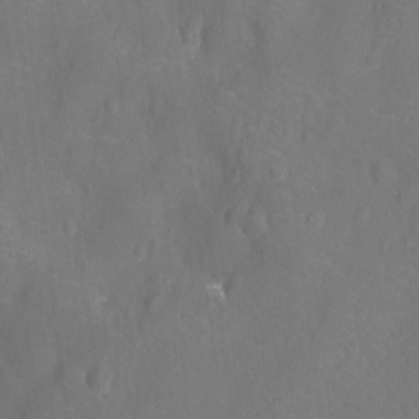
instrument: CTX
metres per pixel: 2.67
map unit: Nhu
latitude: -13.2754
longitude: -24.7624
